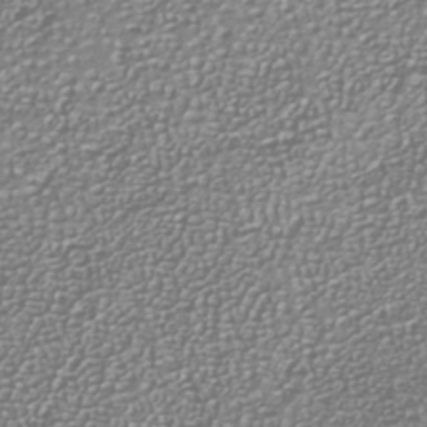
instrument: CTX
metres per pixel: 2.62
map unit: Nhu
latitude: -40.2928
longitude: -81.4426
